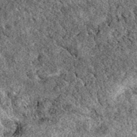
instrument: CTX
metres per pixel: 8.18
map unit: eAb
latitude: 38.9891
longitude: 111.6911
